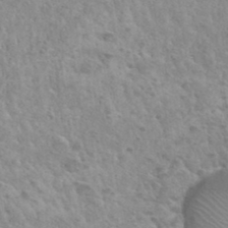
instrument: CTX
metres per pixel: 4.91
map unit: Hto
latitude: 35.3859
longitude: -50.2522
